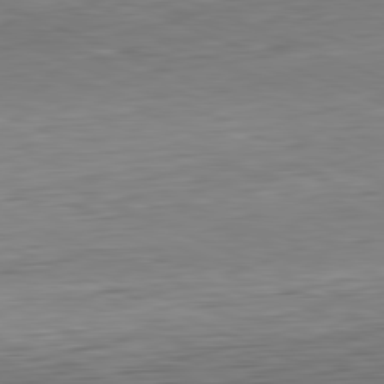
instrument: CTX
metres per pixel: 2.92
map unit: Hpe
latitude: -82.0472
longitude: 14.0472
